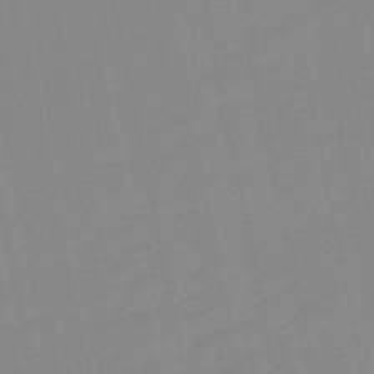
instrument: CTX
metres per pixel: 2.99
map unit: lHb
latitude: -49.2565
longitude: 80.8786
